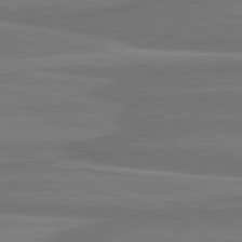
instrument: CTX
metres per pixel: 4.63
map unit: lApd
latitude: 81.9339
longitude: 169.5021
